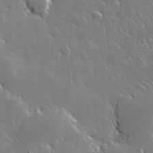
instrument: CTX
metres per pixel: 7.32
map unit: lHvf
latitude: 31.9528
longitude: -92.9891
